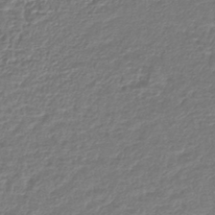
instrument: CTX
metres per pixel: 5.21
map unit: lHb
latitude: -43.2375
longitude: 76.3117
